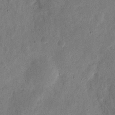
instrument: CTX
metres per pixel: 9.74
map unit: eHh
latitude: 6.9703
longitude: -71.8205
